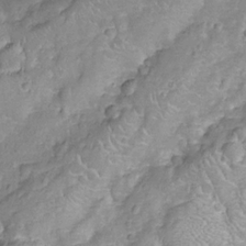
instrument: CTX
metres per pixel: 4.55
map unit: Nhu
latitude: -12.1984
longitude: -23.3104
